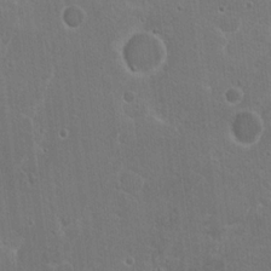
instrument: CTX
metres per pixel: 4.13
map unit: Hto
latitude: 17.8961
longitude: -37.0081
